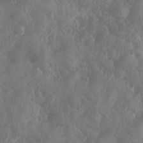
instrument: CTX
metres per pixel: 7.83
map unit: Ave
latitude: -10.1606
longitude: -118.1578
